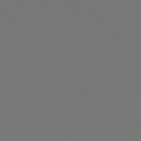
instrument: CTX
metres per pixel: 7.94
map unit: Hpe
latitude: 78.0444
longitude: -175.1781
